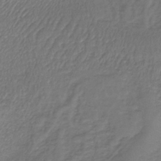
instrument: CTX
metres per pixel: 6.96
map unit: lHb
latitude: -39.5777
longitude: 72.3495
